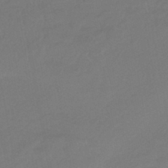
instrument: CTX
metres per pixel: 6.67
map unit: HNhu
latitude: -45.8422
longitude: 94.1416
